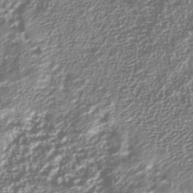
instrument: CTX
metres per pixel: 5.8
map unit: Nhu
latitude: -40.0850
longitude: -83.8016
